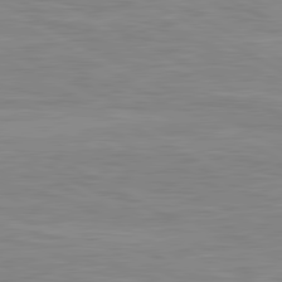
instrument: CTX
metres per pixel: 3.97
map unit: lApd
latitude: 80.8758
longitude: 171.7667
